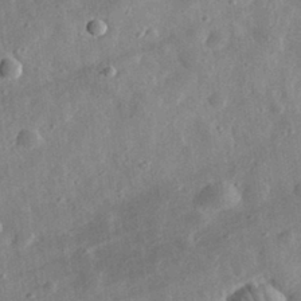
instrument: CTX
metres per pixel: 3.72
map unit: eHh
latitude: 32.4223
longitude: -78.4034
